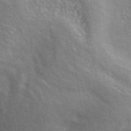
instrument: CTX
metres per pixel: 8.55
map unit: ANa
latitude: 44.4412
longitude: 46.9730
